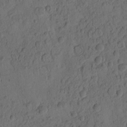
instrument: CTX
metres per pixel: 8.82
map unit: eHh
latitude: -1.7856
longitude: 16.9920
